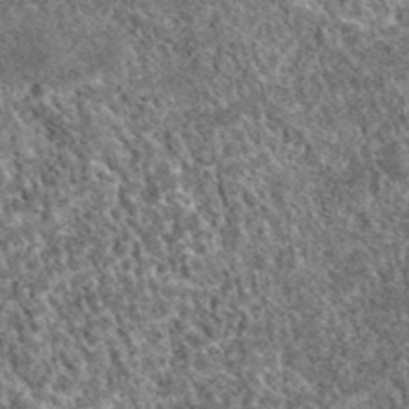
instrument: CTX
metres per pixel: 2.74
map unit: eAb
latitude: 38.2900
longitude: 110.4440
